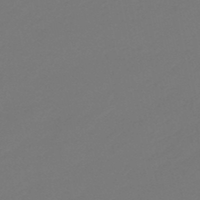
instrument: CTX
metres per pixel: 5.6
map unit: eHb
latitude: -47.1998
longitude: 86.3117
